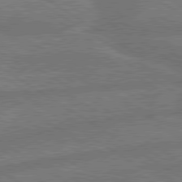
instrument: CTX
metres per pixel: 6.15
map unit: lApd
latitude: 79.8395
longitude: -162.1956
